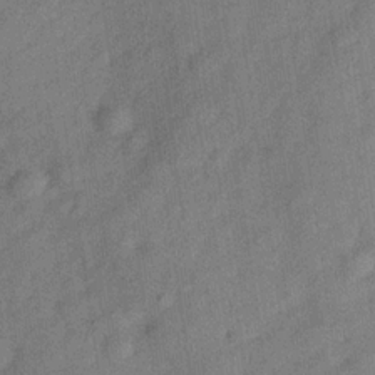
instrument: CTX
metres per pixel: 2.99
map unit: Hve
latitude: -31.0108
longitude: 91.8423
